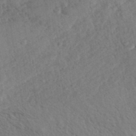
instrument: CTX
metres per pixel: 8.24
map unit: eHh
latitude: 36.6302
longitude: -138.7624
